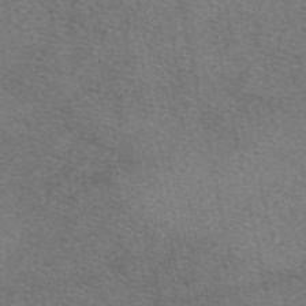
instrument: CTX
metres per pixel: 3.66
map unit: eAb
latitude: 48.9892
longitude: 112.6330
